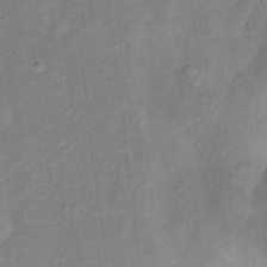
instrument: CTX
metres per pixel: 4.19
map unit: Ht
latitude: 13.3482
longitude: -39.4426
